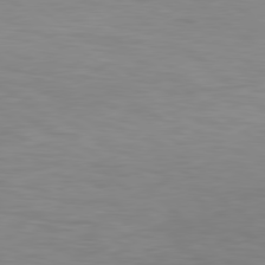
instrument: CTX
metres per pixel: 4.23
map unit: Hpe
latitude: 79.1026
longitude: -162.5735
